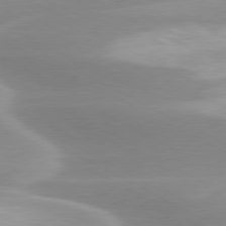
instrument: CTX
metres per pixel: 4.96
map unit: lApd
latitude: 79.7828
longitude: -115.5560
